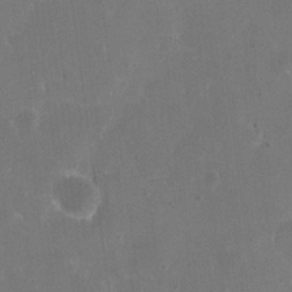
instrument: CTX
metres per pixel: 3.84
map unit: eHh
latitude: 19.6127
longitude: -65.0080
